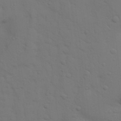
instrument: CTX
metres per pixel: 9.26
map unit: Nhu
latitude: 22.9892
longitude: -73.3671
